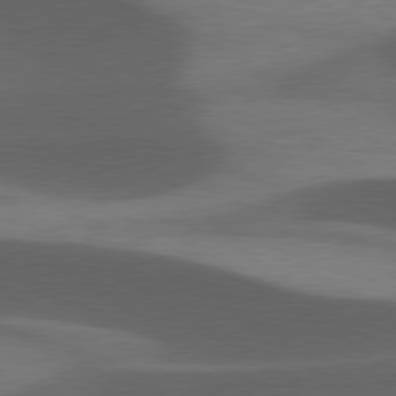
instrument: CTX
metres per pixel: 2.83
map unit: lApd
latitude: 79.1214
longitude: -50.3656
